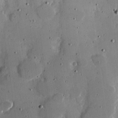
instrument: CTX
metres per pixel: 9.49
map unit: Hve
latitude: 26.3278
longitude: -93.7260
